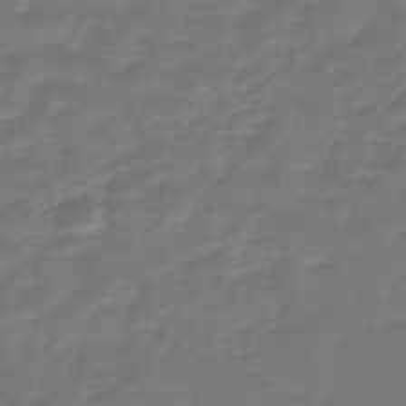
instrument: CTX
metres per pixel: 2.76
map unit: lHb
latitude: -43.1809
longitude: 63.4832
